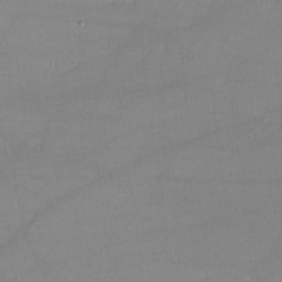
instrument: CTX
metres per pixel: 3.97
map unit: lHvf
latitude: -10.4251
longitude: -101.1970
